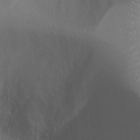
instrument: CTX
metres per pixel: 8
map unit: Ht
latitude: 13.0270
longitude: -41.4804
